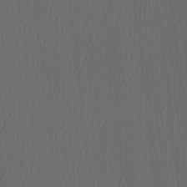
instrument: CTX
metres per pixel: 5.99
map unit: Htu
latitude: -11.5021
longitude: -73.8394
